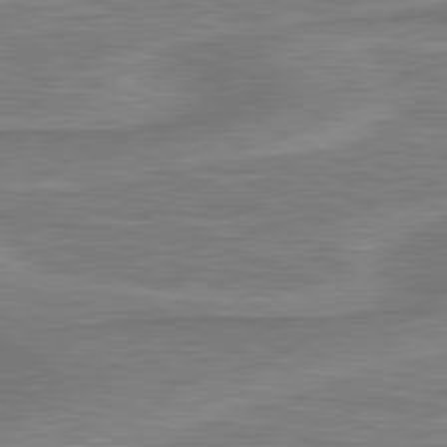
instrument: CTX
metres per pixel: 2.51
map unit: lApd
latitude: 81.0269
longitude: 172.8786
